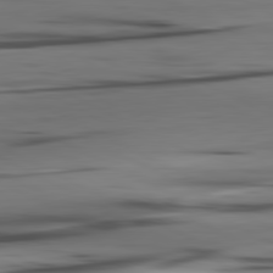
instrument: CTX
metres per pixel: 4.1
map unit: lApd
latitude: 81.0080
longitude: -123.6883
